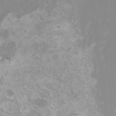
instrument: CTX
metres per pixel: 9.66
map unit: HNhu
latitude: -0.6141
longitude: 4.3306
